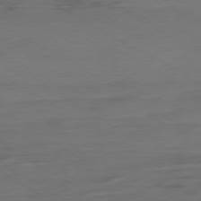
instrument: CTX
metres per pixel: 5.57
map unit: Ap
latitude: -79.5777
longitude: -57.6127
